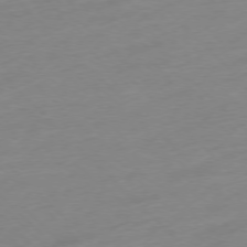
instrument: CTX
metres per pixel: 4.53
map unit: Ap
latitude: -77.0864
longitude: -63.0081
